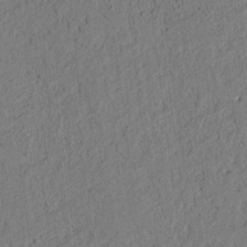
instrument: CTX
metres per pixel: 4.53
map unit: lAvf
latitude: 7.8205
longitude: 164.5763
